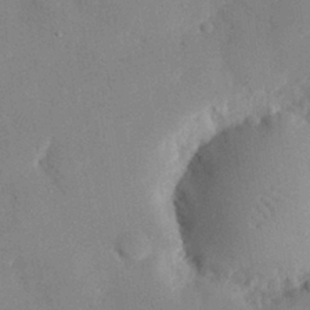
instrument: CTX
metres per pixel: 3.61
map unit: eHh
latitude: 27.8772
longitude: -80.8002
